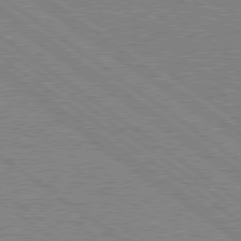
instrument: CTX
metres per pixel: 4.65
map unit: Hpe
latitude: 78.7813
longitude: -145.3104
